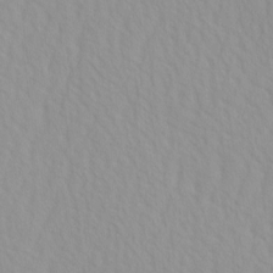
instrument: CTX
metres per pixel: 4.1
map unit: HNhu
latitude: -4.5573
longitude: 14.4440
